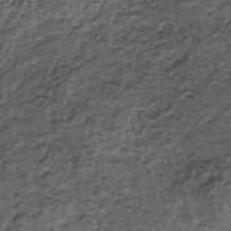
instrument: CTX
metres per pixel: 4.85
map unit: lHb
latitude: -39.1998
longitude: 66.2173
